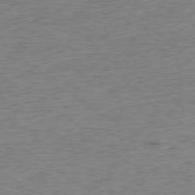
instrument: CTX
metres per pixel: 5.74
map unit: Hpe
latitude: -79.4076
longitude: 10.5196
